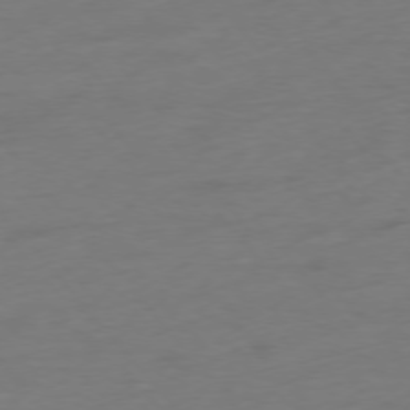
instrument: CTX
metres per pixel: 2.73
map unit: Hpe
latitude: -75.8612
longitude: -15.0081
